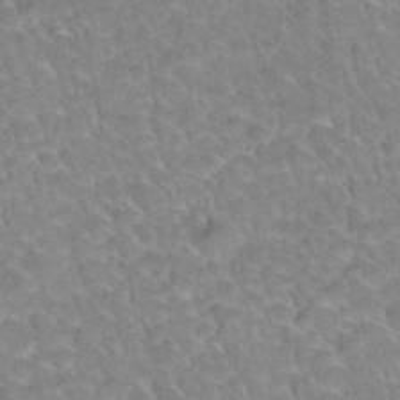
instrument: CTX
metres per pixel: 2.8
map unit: Hto
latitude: 34.4034
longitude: -47.9906
